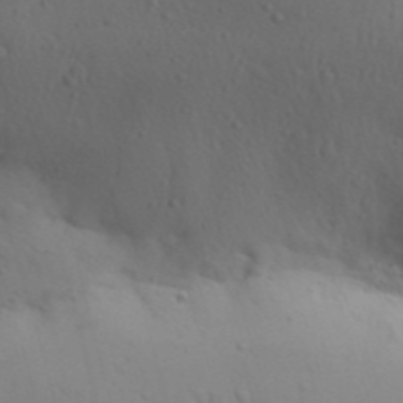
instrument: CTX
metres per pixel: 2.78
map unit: Aa
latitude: 30.0444
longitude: -146.4034
